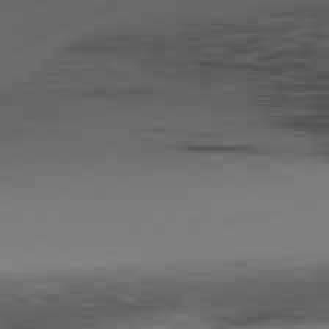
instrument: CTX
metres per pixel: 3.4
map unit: Ap
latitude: -80.6141
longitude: -94.6869
